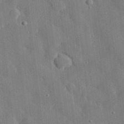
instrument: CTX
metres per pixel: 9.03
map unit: eHh
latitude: 29.6694
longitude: -80.6490
